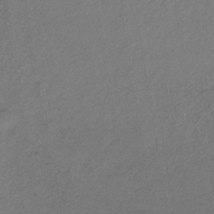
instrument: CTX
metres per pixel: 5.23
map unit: lHb
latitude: -38.0283
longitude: 69.2942
